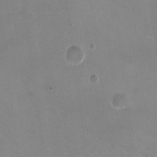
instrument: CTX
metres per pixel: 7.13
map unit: HNhu
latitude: -1.2376
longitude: -1.8583
